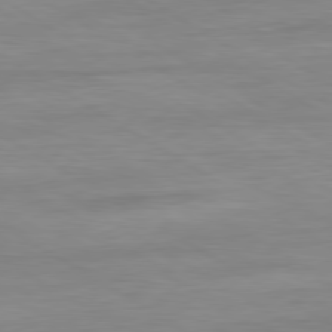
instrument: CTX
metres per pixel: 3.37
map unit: Ap
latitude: -80.9164
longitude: -79.7261
